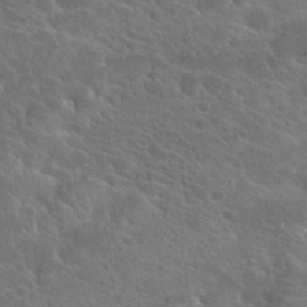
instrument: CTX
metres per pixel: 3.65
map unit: Hto
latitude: 23.5938
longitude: -39.9339
